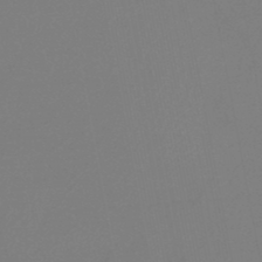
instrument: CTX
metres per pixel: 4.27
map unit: HNb
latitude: -46.9919
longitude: 57.2754
